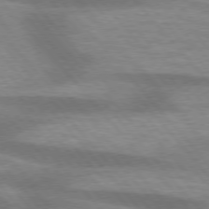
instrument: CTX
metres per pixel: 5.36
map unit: lApd
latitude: 75.8017
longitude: -58.8002
